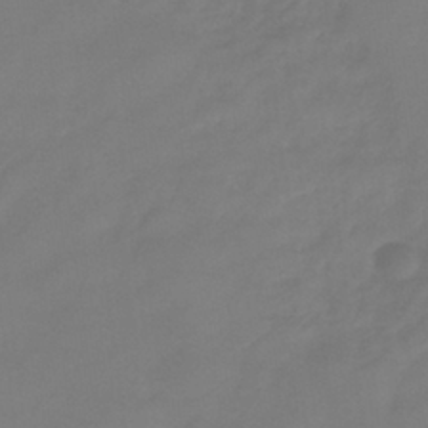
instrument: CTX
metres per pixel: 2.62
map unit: eHb
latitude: -31.7099
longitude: 74.7275
